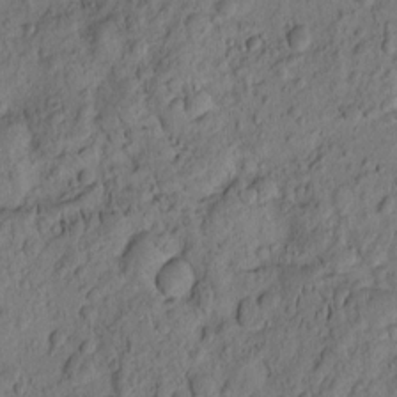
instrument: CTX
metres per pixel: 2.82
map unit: eHh
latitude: -2.1038
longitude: 17.6155
